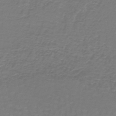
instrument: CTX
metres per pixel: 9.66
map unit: lHb
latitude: -41.9745
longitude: 56.8408
